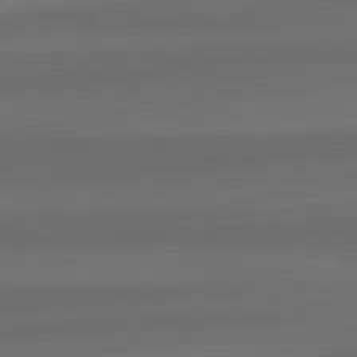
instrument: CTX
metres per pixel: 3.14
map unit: lApd
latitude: 82.3089
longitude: -173.1214
